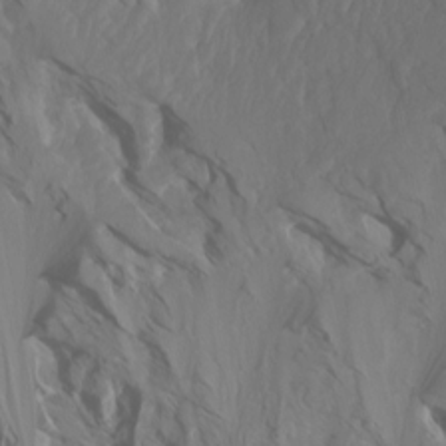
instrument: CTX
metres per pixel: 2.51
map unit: Htu
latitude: -7.2943
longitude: -66.2144
